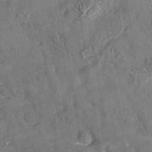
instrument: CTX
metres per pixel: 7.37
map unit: eAb
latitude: 35.4615
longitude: 112.2551
